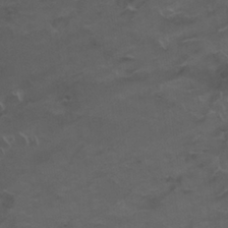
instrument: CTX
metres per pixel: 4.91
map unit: Nhu
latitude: 26.1578
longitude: -53.4616
